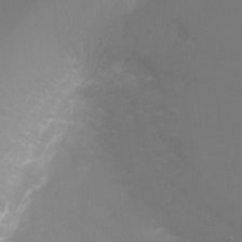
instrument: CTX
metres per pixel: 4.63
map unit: Ht
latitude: -6.2550
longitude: -28.9702
